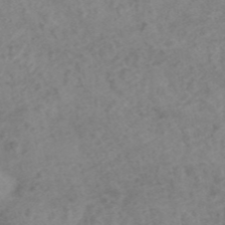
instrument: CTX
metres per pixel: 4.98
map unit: ANa
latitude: 43.4049
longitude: 27.2187
